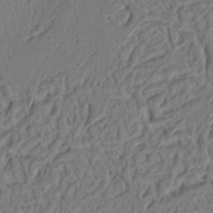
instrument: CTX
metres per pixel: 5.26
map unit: Ht
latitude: 10.2334
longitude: -75.0270
